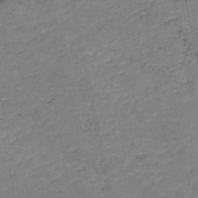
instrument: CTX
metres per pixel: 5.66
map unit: HNb
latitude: -48.7463
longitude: 58.7652
